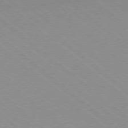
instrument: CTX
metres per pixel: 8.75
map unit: Ap
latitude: -78.6518
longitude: -65.2726
